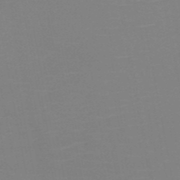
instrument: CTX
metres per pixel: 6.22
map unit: HNb
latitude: -51.0108
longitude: -45.9528
